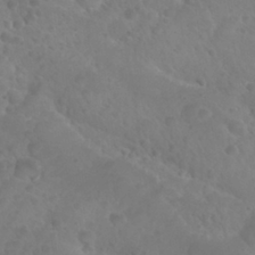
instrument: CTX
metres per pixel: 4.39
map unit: Nhu
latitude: 28.3656
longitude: -55.5182
